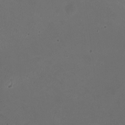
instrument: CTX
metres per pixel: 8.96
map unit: HNhu
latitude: -2.7652
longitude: -2.8569
